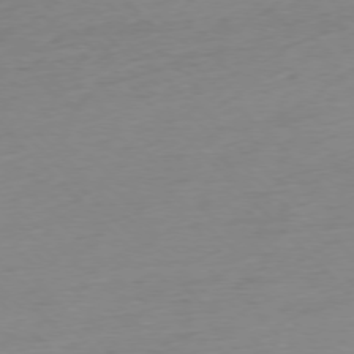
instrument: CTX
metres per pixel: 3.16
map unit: Ap
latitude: -77.0675
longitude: -63.1781
